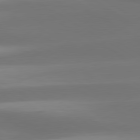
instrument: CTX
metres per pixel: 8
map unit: lApd
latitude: 80.3278
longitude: -138.5357
